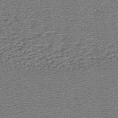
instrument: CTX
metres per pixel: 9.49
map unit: lHb
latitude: -41.0108
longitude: 63.0864
